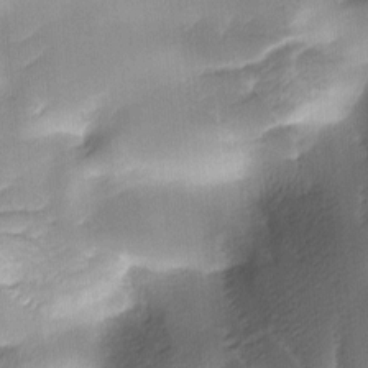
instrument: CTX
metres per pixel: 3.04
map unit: Ave
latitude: -8.8408
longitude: -122.9325
